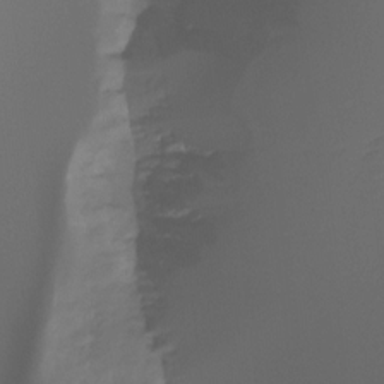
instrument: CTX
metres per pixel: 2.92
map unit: Ht
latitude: -15.8801
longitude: -49.2915
